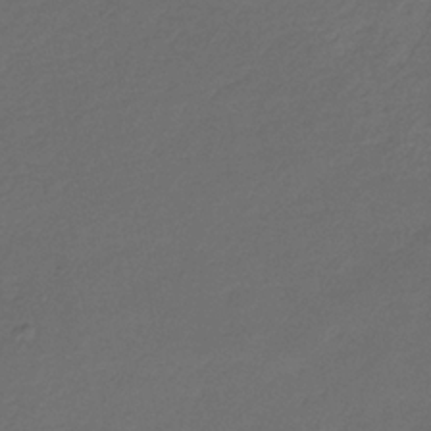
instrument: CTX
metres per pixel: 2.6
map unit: HNb
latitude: -33.4644
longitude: 53.8611
